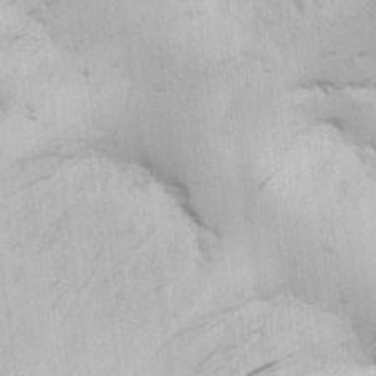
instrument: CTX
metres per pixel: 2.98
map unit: Nhu
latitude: 26.4790
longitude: -68.2523
